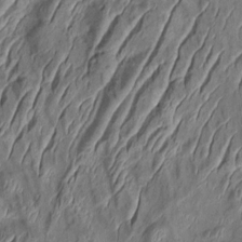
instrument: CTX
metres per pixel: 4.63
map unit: Aa
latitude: 9.0836
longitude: -131.7072
